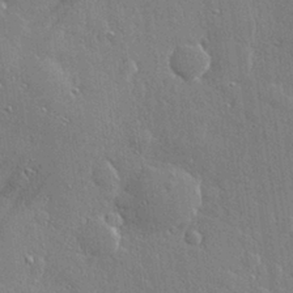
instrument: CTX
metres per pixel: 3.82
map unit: Hve
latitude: 28.7246
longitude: -92.2333
